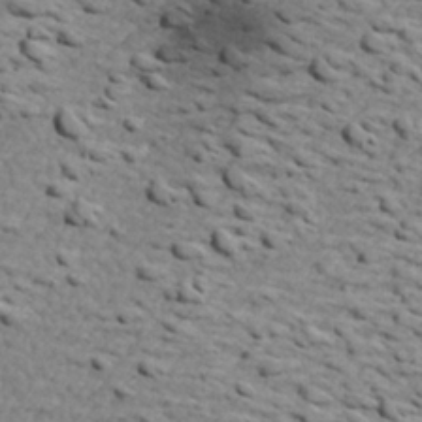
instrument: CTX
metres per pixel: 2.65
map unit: Nve
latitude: -9.2565
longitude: 173.9745
